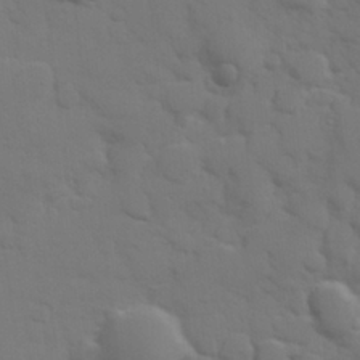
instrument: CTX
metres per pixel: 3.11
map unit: Hve
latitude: 25.5182
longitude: 148.3118
